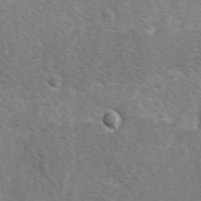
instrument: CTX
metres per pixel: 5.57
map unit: Ave
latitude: 1.0836
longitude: -112.0633
